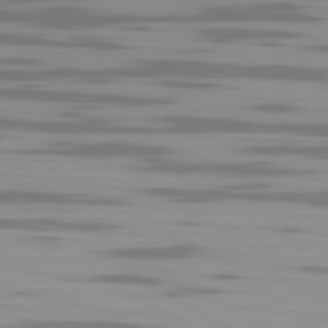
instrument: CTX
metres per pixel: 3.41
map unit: Ap
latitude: -79.8044
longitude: -102.3467
